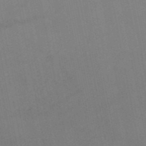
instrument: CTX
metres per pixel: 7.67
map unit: HNb
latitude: -52.9541
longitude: -49.9150
